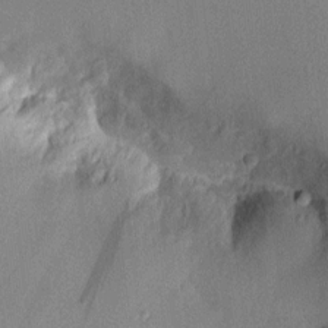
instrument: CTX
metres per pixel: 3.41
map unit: Aa
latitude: 10.0444
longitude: -128.4412
